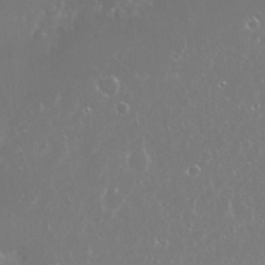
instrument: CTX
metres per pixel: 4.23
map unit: Nhu
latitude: 26.1767
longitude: -60.0255
